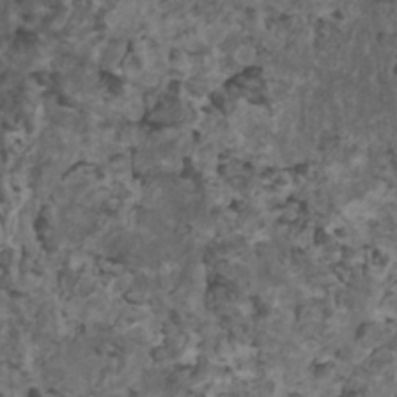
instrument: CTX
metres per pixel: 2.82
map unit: HNhu
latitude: 1.9150
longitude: 4.0094
